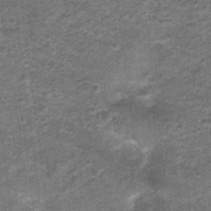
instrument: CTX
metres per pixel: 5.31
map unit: Nhu
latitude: 1.2914
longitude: -17.1970
